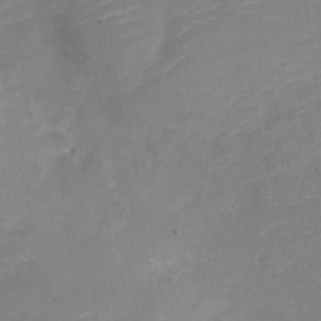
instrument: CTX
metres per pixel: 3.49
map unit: Nve
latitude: -21.3698
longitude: 106.0850
